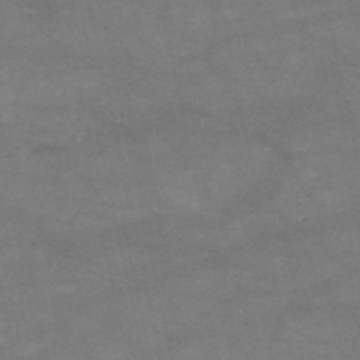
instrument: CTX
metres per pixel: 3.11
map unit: HNb
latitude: -53.5966
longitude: -41.3481
